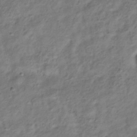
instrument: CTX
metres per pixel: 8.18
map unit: Hve
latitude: -32.8219
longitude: 89.0864
